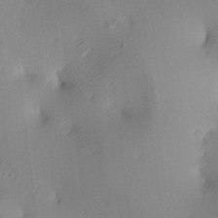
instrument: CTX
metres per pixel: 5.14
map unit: lAa
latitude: 4.2145
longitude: -115.8583
